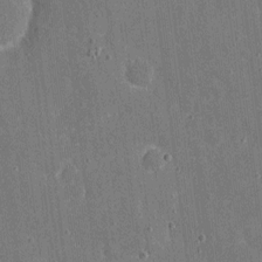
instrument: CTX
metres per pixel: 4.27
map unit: eHh
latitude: 6.2711
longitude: -67.9528
